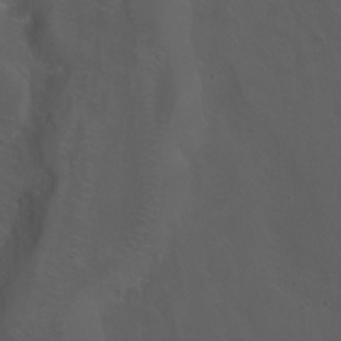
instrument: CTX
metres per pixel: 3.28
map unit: Ht
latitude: -3.2753
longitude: -60.1766
